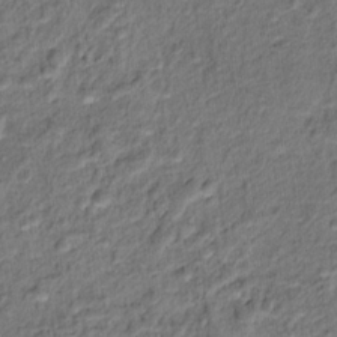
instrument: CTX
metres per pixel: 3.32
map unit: Hto
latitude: 15.8395
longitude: -40.0255
